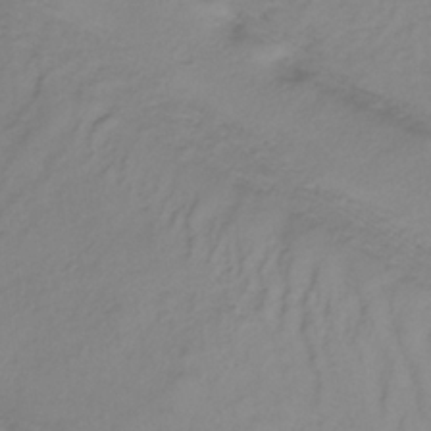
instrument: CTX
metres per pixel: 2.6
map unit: lHb
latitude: -34.9731
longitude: 70.4629
